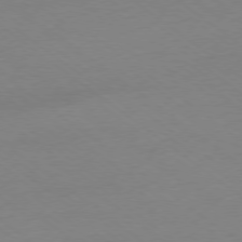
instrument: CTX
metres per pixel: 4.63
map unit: Ap
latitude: -78.5384
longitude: -95.4805
